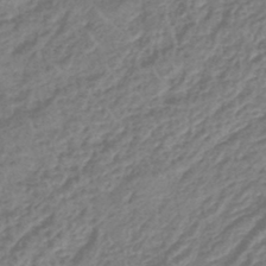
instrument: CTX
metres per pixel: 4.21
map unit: lHb
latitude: -44.8030
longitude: 73.1809
